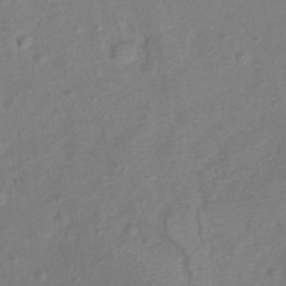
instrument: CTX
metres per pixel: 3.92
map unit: Htu
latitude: 2.2711
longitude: -21.3860
